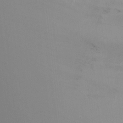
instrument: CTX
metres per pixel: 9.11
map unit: Nhu
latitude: -15.5966
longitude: -50.6679
